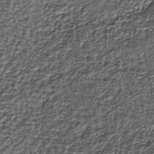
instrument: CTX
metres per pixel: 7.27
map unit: lHb
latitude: -39.8611
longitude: 64.2173
